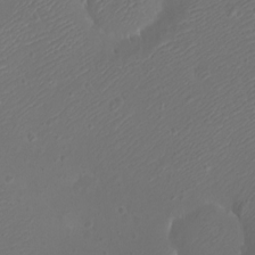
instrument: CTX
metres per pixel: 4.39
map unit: eHh
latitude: -9.1809
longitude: -69.7449
